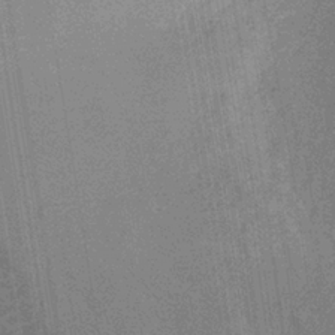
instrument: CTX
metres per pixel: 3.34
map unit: HNb
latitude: -32.1984
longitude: 56.9730
